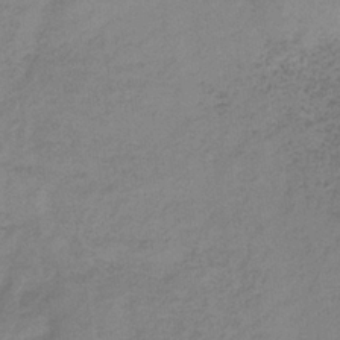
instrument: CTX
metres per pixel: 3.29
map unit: HNb
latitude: -33.7289
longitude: 58.3684
